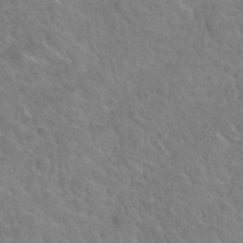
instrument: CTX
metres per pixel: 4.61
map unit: Hto
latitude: 36.4034
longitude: -47.6316
